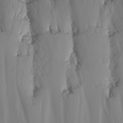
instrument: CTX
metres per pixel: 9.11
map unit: Nhu
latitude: -6.1794
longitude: -89.0459
